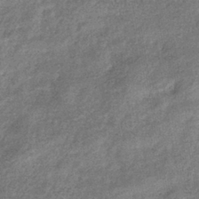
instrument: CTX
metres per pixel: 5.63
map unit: eHb
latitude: -39.1620
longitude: 80.9353
